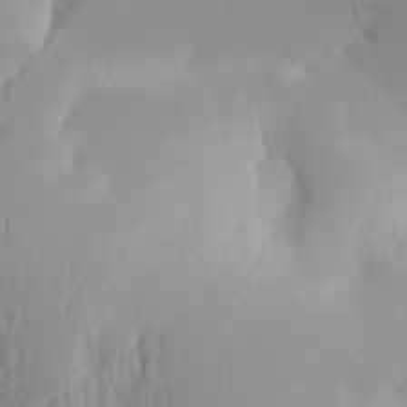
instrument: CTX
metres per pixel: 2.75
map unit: Aa
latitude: 29.9339
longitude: -132.4790
